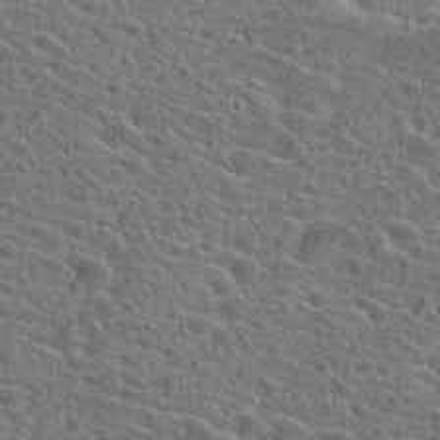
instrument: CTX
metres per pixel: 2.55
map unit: Hto
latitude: 23.7638
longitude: -44.7246
